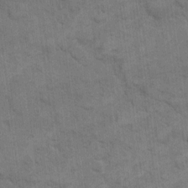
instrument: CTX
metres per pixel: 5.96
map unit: eHh
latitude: 12.8191
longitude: -65.4993
